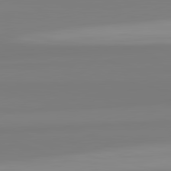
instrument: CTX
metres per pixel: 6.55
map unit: lApd
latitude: 82.4412
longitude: 173.0675
